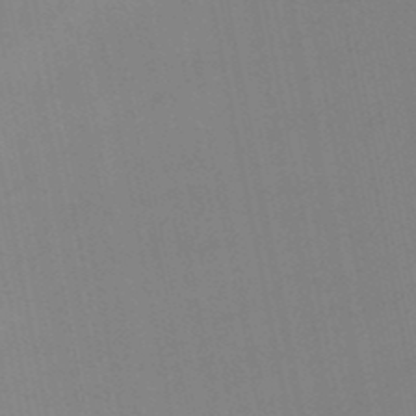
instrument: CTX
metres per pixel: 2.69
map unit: lHb
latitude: -49.5777
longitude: 70.7463
